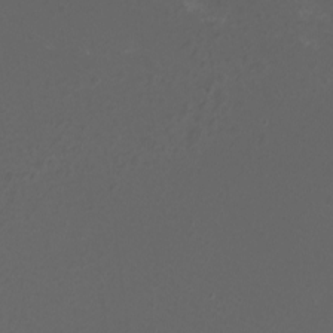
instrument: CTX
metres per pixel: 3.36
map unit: eHh
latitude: -6.8786
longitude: -76.5923
